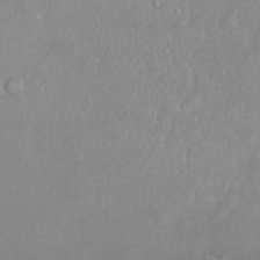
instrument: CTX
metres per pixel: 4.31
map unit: Hto
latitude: -14.4251
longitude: -43.8961
